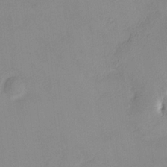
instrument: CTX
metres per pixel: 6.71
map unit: HNhu
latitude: 11.5938
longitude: 8.9353
